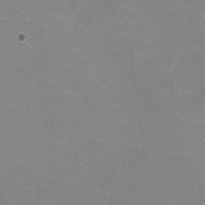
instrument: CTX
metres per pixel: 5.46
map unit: HNhu
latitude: -1.5588
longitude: -2.3467
